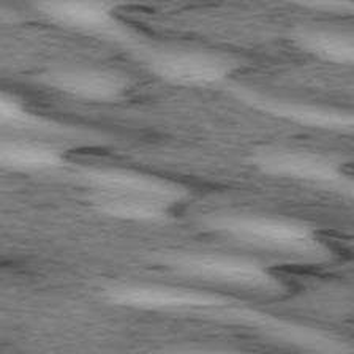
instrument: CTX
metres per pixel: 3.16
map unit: lApd
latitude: 71.8205
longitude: -52.0633
